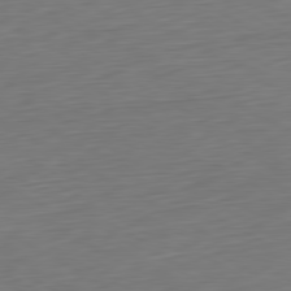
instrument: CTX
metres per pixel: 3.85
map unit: Ap
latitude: -80.8597
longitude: -67.9150
